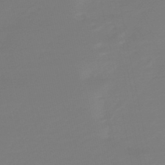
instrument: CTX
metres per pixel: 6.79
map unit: HNb
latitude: -46.3495
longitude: 56.5951
